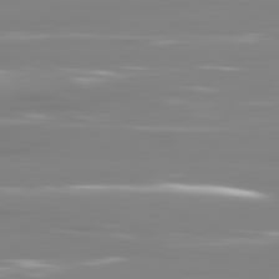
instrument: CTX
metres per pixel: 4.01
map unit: lApd
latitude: 81.3104
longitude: -138.7246
